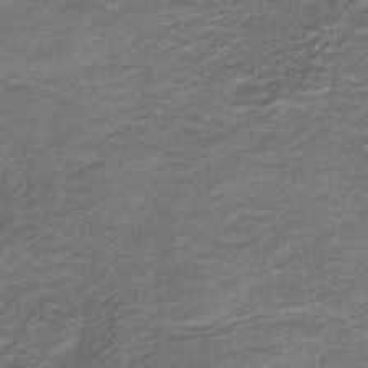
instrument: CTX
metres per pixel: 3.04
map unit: lHb
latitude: -39.7289
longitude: 53.3320
